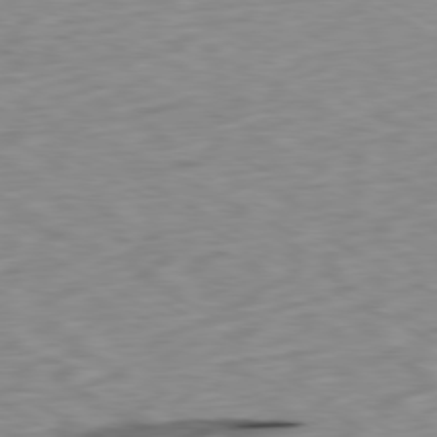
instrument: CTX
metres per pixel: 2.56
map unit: Ap
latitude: -80.4818
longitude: -70.1578
